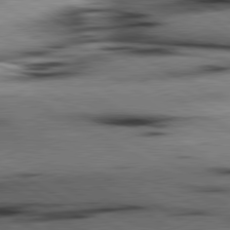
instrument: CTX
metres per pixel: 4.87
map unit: lApd
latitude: 80.2333
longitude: 162.5762
